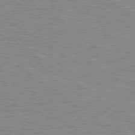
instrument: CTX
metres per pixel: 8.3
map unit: lApd
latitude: 79.1403
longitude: -162.1578
